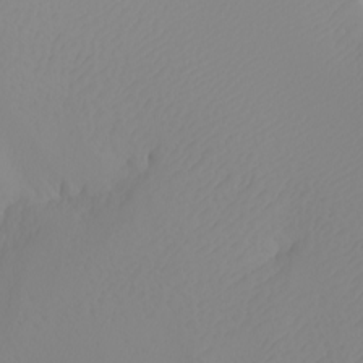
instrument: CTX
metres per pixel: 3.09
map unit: Nhu
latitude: -5.5966
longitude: -93.2915
